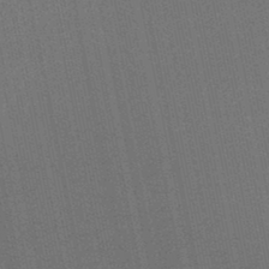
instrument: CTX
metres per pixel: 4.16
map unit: lHb
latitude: -46.2361
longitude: 57.5399
